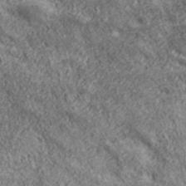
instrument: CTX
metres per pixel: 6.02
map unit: eHh
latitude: 43.0836
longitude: -89.0270
